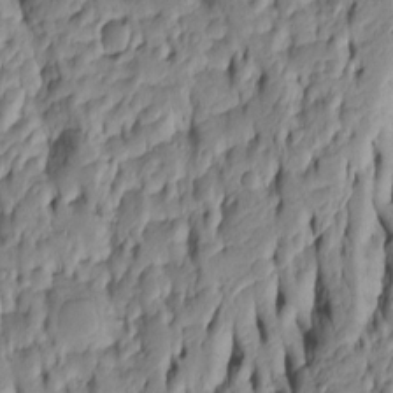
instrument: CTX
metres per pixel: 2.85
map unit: Htu
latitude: -5.5399
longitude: 151.0486
